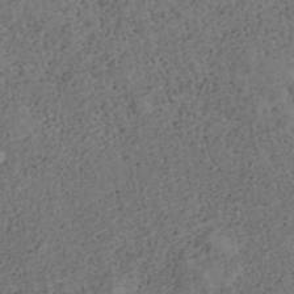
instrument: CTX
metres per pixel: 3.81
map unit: ANa
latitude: 39.4804
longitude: 22.1606
